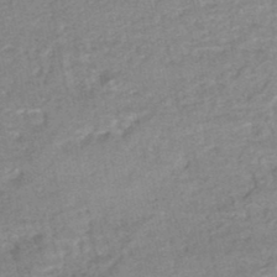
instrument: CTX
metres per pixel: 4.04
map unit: HNhu
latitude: -47.9367
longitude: 102.0472
